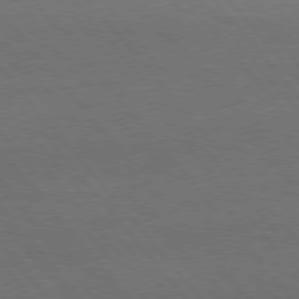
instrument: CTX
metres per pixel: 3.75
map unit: Hpe
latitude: 75.6505
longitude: -137.5749
